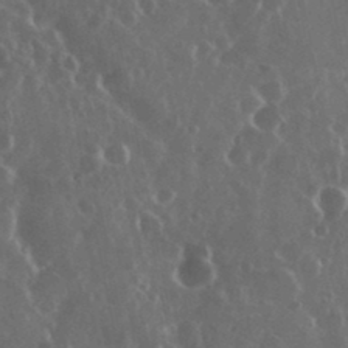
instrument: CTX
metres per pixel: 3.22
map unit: eHh
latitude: 34.8002
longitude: -59.1970
